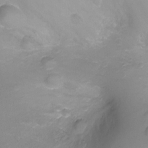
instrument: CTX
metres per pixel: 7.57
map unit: Ht
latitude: -8.7841
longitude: -24.0633
